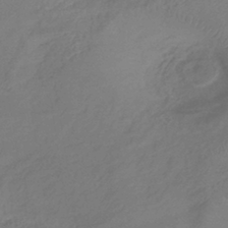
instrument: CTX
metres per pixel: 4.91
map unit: lHb
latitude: -39.1431
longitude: 74.7464
